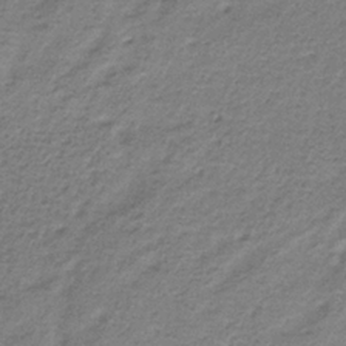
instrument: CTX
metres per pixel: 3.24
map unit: HNb
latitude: -34.5763
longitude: 56.6329
